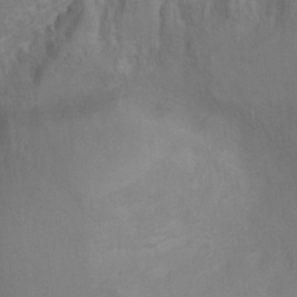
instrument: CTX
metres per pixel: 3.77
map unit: Hto
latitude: 6.9325
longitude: -35.6694
